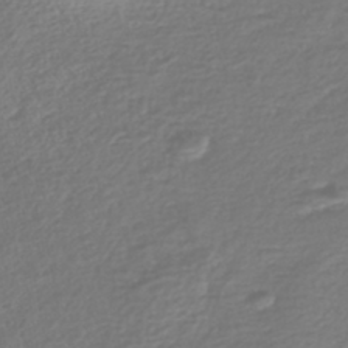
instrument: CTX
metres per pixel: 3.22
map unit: Nhe
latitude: -46.5007
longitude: -172.0444
